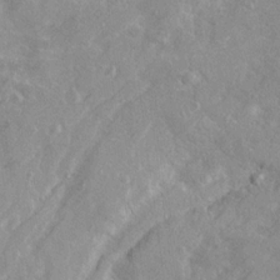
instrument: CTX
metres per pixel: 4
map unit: Ave
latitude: 21.2159
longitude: -130.4034
